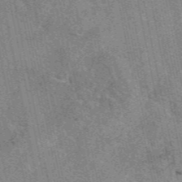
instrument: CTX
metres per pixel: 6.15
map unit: eAb
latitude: 48.8380
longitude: 104.7085
